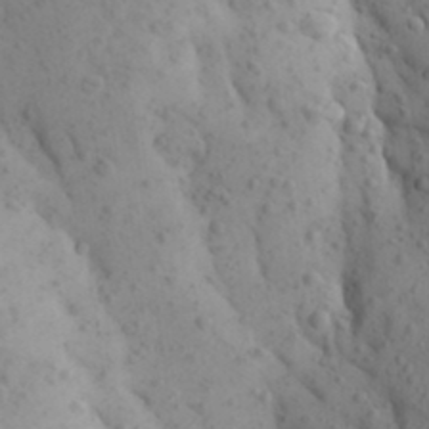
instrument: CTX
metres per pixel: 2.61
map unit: Aa
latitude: 26.8947
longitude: -149.3860
